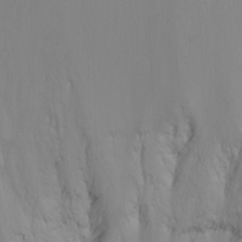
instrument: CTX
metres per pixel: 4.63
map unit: Htu
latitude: -6.1794
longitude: -68.9324
